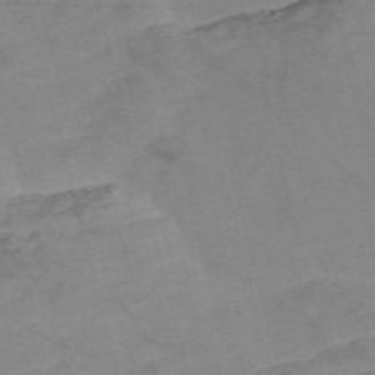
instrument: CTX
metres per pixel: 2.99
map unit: Nve
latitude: -58.4817
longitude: 51.1809
